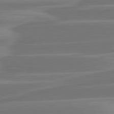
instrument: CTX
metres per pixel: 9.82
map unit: lApd
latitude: 81.3859
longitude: -130.1011
